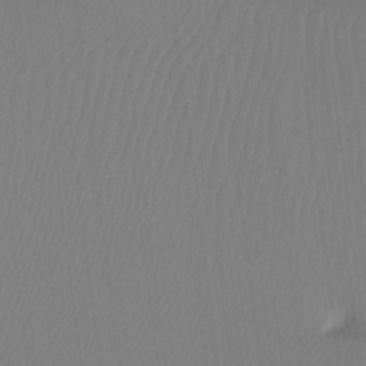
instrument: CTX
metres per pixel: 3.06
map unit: Ht
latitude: -12.4440
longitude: -46.4412
